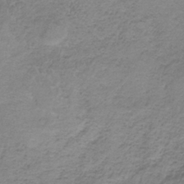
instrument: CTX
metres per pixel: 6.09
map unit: HNb
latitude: -35.1053
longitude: 56.6329
